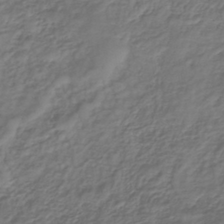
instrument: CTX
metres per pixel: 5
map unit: lHb
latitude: -39.6344
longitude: 71.5966
